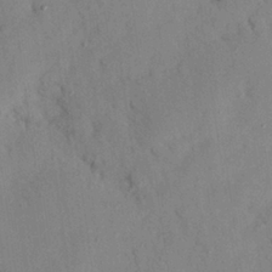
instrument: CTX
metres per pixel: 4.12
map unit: Nhu
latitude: 27.2159
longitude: -71.7827
